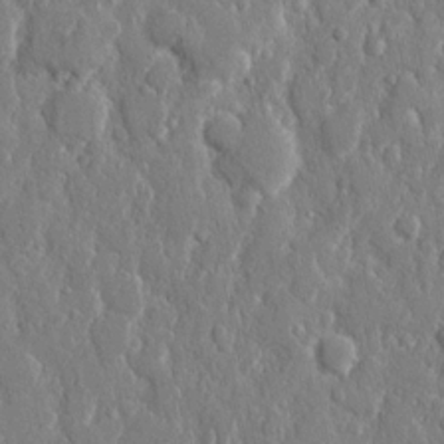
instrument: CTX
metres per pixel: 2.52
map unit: eHh
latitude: 12.5735
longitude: -70.1011
